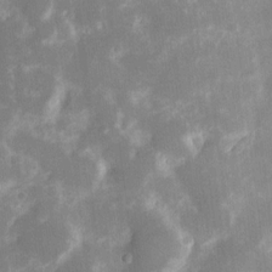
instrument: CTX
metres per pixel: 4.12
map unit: eHh
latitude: 13.4804
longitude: -71.8205
